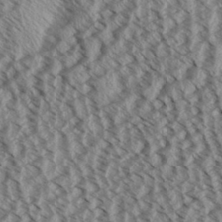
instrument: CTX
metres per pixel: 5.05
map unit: Aa
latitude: 32.2900
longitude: -137.6505
